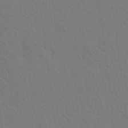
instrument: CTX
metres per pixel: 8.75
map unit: Aa
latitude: 19.4426
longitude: -142.4790
